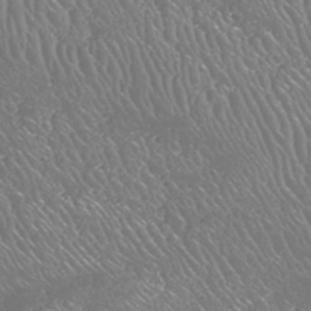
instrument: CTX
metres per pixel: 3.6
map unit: HNhu
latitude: -47.0297
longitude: 30.0094
